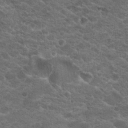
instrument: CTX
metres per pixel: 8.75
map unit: Hto
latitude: 19.1970
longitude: -36.1011
